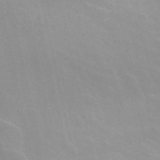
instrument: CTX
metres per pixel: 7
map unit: ANa
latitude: 45.9150
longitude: 25.8233
